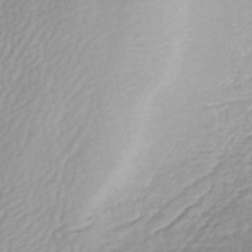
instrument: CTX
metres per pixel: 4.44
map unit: ANa
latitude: -44.6896
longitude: 104.5007
